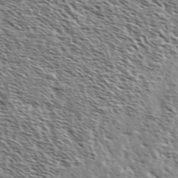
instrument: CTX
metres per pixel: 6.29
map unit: Ave
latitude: 37.3671
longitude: -110.5924
